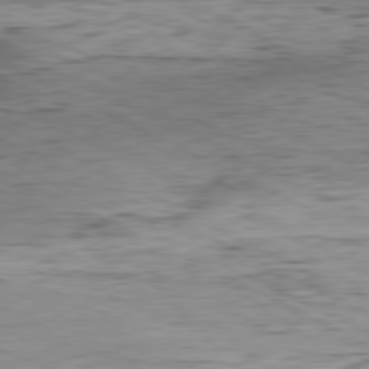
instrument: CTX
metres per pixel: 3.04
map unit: Hpe
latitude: -81.1431
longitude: 11.5399
